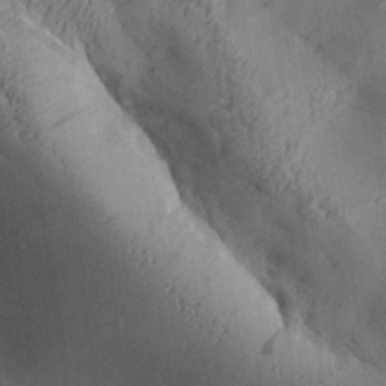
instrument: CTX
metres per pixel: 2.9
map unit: Aa
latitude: 27.4993
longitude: -133.3671
